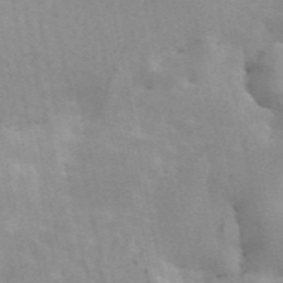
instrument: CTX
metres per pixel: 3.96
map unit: ANa
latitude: 45.6505
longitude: 25.9745
